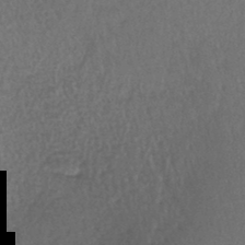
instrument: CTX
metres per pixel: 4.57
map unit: lHb
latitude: -45.3699
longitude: 58.3495
